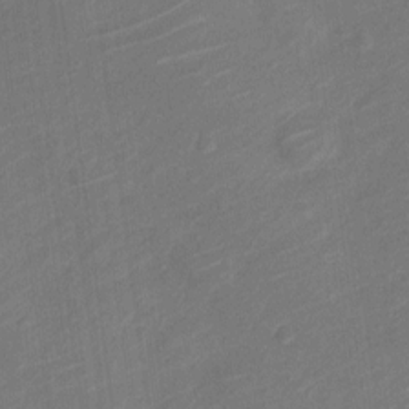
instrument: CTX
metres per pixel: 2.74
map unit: Nve
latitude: -19.1431
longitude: 107.3321
